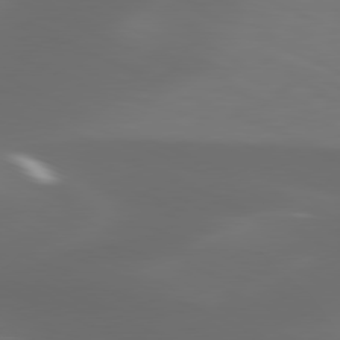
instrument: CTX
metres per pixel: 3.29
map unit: lApd
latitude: 80.0444
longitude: -118.0633
